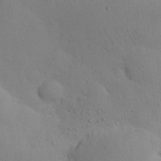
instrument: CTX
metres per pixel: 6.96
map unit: eHh
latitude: 25.3292
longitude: -72.3279
